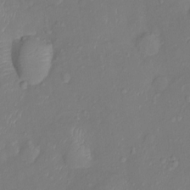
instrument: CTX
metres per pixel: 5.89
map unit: Ht
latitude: -10.5385
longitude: -23.3293
